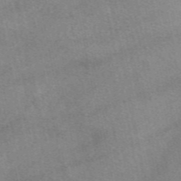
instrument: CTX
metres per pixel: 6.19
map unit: eAb
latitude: 48.8002
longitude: 121.0675
